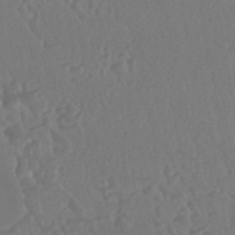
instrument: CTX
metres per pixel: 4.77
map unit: HNhu
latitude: -43.5021
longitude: 94.8030
